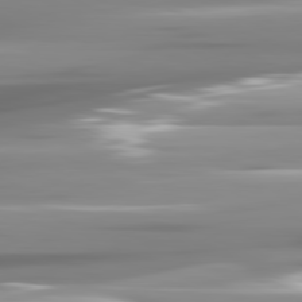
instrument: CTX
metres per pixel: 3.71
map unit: lApd
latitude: 81.6127
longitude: -140.8758
